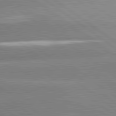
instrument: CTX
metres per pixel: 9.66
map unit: lApd
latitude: 81.2726
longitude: -157.0647
